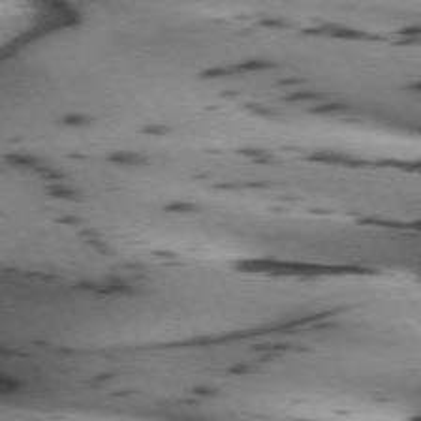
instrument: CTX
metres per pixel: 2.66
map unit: lApd
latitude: 72.2523
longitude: -52.0822
